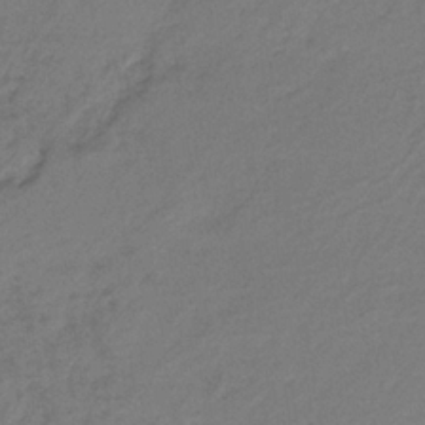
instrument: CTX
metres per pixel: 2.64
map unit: HNb
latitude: -32.4629
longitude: 56.4062
